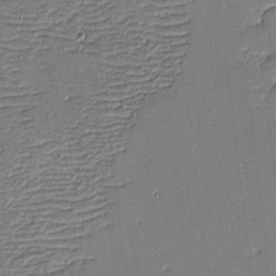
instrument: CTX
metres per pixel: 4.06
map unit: eHh
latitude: -4.0850
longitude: -81.6883
